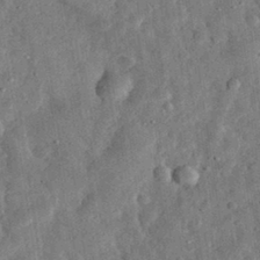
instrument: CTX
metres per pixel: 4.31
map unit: eHh
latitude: 32.5735
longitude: -76.5168
